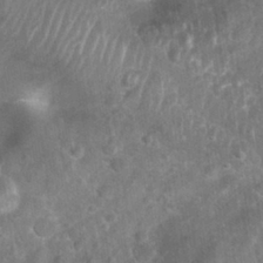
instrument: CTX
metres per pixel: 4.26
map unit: Nhu
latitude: 27.5749
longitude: -64.0633
